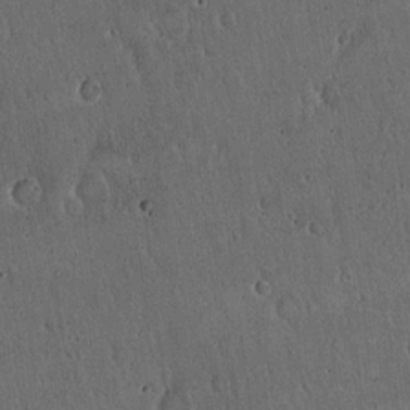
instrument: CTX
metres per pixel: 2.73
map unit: Hto
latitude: 16.8947
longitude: -59.6694
